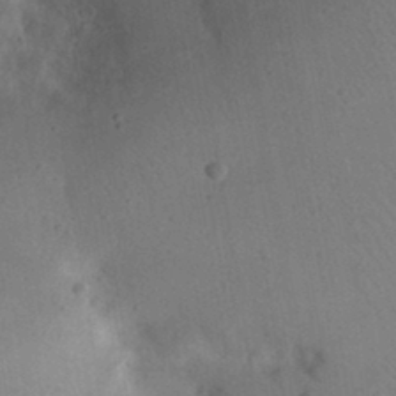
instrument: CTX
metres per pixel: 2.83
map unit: eHh
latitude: 24.3845
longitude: -70.2711
